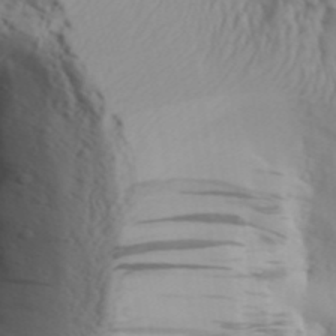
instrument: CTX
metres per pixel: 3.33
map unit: Aa
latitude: 30.4601
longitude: -135.8961
